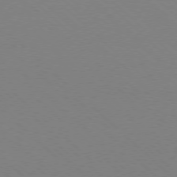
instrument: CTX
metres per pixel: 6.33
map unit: Ap
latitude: -78.2739
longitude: -91.6694
